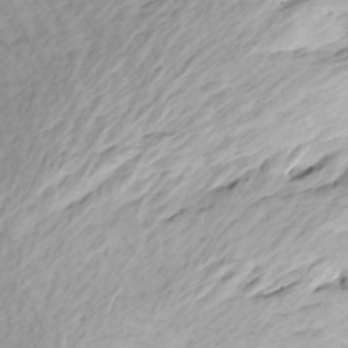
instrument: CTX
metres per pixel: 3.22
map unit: Htu
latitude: -6.7463
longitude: -70.0444
